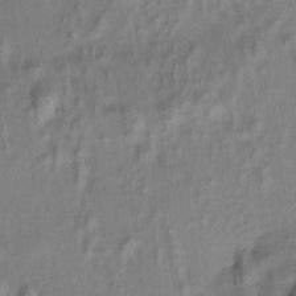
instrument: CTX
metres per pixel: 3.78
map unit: HNhu
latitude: 7.2915
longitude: 15.5022
